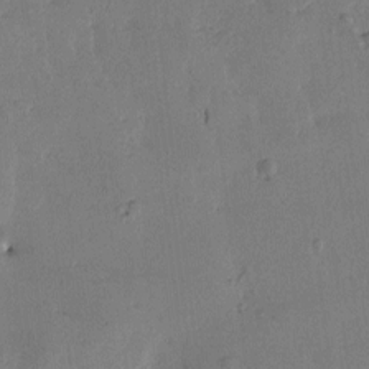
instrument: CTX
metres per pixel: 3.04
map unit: Htu
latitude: -2.6329
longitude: -175.7828
